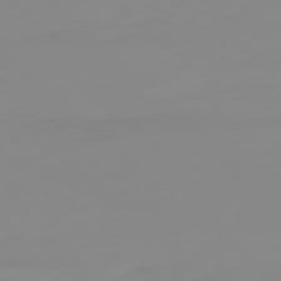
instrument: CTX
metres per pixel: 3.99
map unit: Ap
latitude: -77.8422
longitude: -62.8380
